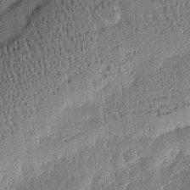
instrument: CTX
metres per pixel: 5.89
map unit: eHh
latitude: 3.9717
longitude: -75.9150
